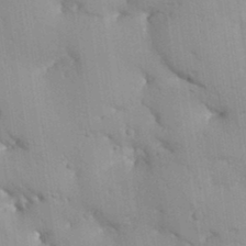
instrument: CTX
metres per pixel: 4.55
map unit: Aa
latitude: 33.2537
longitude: -144.6868
